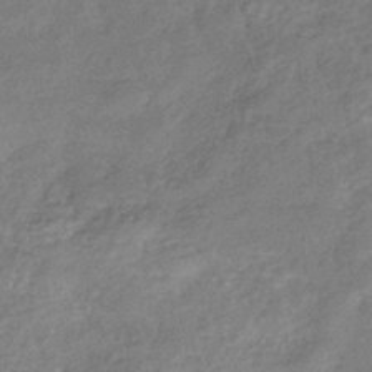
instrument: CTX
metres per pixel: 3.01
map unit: eHb
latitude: -37.9178
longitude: 80.3873
